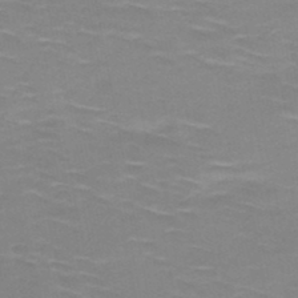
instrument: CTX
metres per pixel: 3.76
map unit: HNb
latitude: -48.6708
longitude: -47.4994
